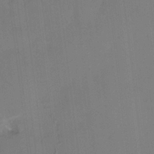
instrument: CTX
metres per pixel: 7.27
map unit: HNhu
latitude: 3.6316
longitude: 8.6140
